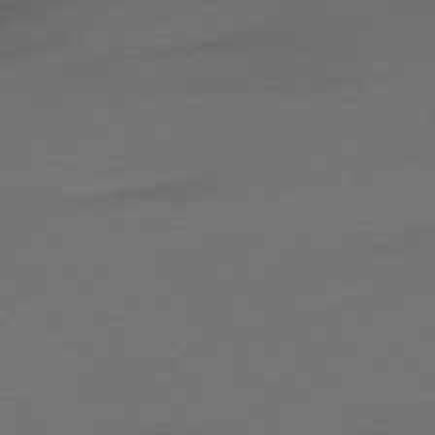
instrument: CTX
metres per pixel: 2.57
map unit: Ap
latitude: -75.3888
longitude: -83.5182
